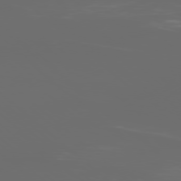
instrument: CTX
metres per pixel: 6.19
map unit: Ap
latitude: -78.8408
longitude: -69.0270
